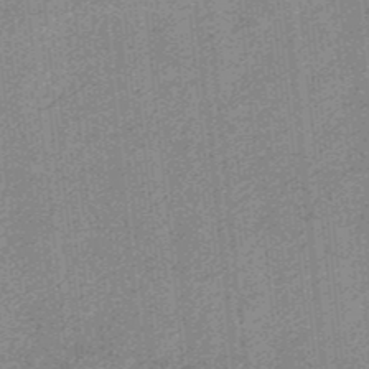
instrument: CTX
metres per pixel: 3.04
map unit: HNb
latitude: -35.5399
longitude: 57.1620
